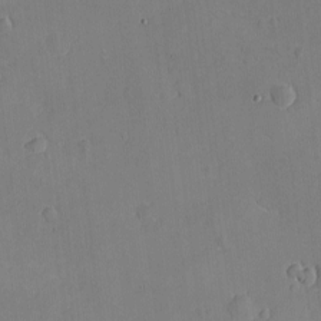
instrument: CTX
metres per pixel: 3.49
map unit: eHh
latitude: -8.9542
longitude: -66.1199
